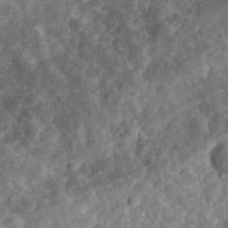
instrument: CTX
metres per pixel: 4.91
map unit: eHh
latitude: 34.7435
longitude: -78.9136
